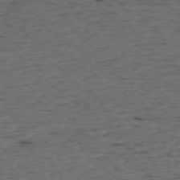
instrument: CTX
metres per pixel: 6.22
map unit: Ap
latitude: -75.3321
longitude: -90.2523
